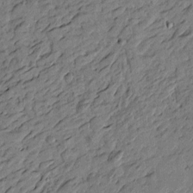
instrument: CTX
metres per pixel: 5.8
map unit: Htu
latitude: -2.3684
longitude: -179.0648
